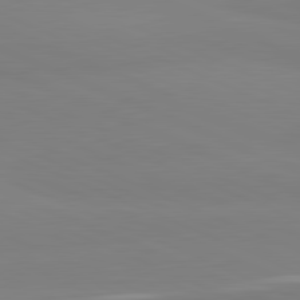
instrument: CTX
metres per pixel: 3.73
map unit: lApd
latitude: 81.8583
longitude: 177.8800
